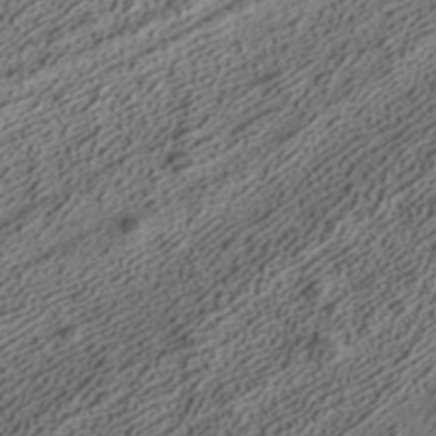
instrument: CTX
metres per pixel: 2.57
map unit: ANa
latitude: 37.4805
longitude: 19.6722
